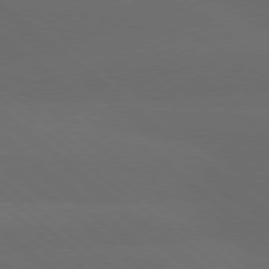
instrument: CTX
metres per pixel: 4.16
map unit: lApd
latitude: 77.9150
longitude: -56.8568
